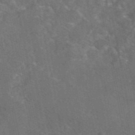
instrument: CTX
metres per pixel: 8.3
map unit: eAb
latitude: 46.3657
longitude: 113.9178
